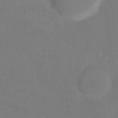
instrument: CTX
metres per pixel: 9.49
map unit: Nhu
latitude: -13.3321
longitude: -51.6316
